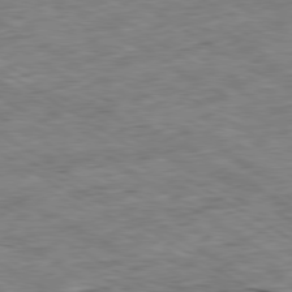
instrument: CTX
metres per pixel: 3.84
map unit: Ap
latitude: -80.2929
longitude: -84.8380
